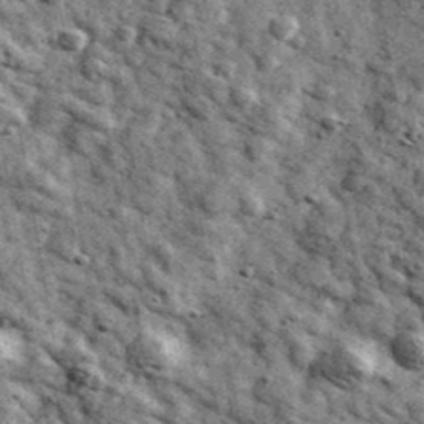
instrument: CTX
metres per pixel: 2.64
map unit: Ave
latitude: 40.2711
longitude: -107.2159
